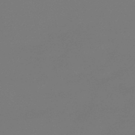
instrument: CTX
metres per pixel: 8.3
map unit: eHb
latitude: -50.6329
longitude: 69.9178
